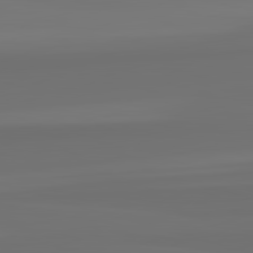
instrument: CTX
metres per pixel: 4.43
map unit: lApd
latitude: 82.8569
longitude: 160.4629
